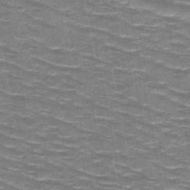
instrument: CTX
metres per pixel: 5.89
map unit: HNb
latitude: -47.6722
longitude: -47.3671
